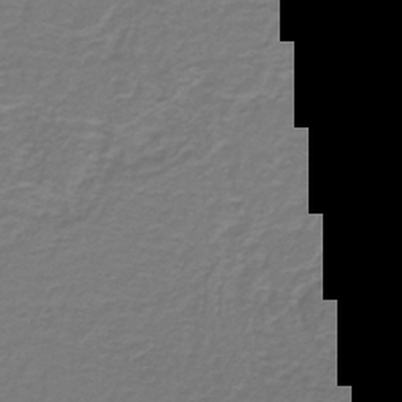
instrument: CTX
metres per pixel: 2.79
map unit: lHb
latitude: -42.2550
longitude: 57.3509
